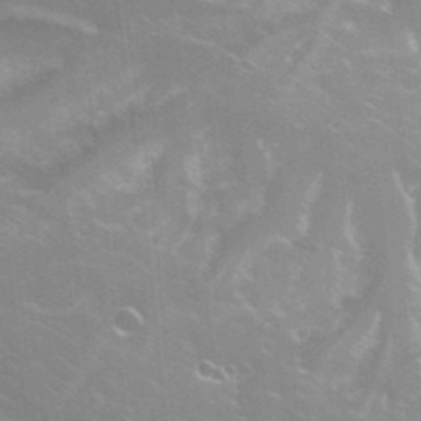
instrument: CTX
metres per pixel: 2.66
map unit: Hto
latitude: 22.8947
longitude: -42.1389
